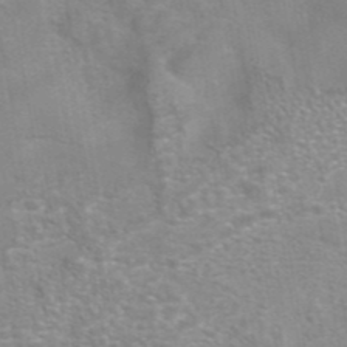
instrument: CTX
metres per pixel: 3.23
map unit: eAb
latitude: 41.9906
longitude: 106.0850
